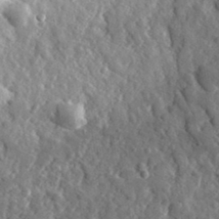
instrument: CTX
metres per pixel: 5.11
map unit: lHvf
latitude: 35.0836
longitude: -88.2145
